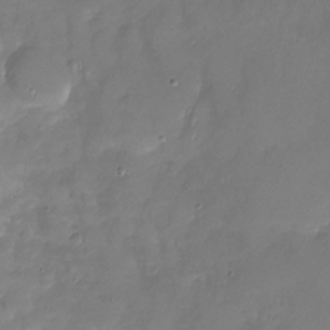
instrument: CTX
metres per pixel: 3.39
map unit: Nhu
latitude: -27.6343
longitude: -59.2915
